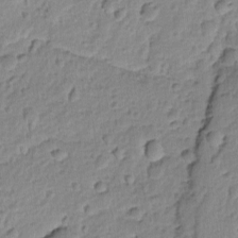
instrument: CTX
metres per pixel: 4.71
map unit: Ave
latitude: -9.1053
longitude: -119.4615
